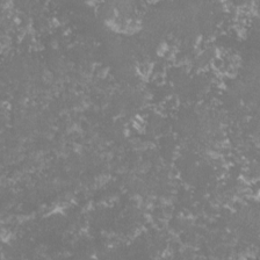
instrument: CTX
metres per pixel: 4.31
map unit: lHvf
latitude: -15.3321
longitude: -98.8380
